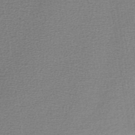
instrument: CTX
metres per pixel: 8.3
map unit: lHb
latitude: -41.0675
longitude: 63.2376
